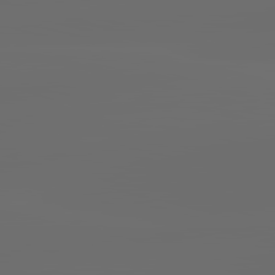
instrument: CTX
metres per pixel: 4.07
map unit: lApd
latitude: 83.7827
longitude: -129.0836
